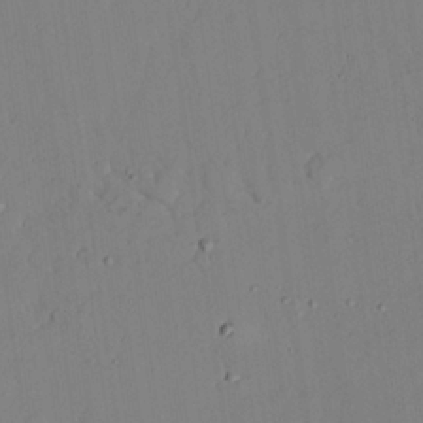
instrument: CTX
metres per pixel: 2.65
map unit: lAvf
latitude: 24.2711
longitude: -110.9892
